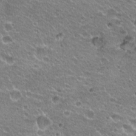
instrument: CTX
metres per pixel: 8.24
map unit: Hto
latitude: 20.9325
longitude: -33.0270
